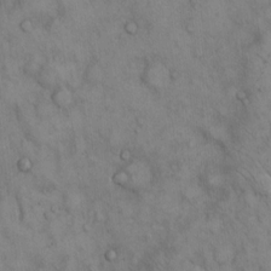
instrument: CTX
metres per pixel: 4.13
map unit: Hto
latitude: 12.3278
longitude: -59.7639
